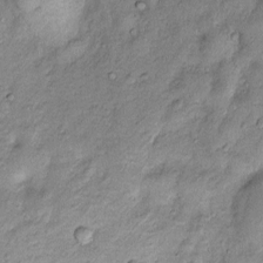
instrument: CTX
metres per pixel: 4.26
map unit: Htu
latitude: -5.2565
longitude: 159.1053
